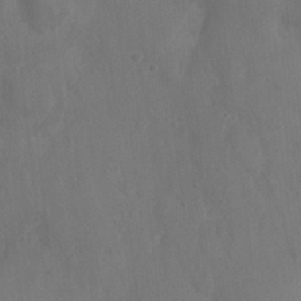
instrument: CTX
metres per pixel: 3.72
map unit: Nhu
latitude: 6.2711
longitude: -19.8394
